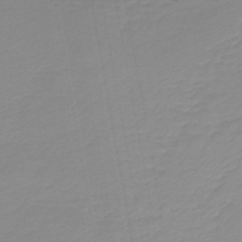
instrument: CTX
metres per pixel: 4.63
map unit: lHb
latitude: -44.2173
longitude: 60.9164
